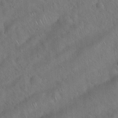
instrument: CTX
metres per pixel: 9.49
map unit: Hto
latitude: 19.5749
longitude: -53.6694
